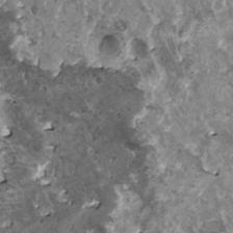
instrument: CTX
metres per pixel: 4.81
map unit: HNhu
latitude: 1.0269
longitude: 5.3698
